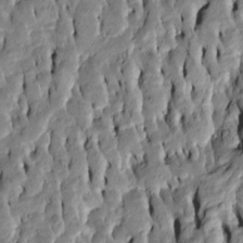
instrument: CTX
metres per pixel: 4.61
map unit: Htu
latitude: -6.9541
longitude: 144.5952
